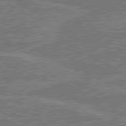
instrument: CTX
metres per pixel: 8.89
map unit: lApd
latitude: 80.4790
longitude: 118.7463
